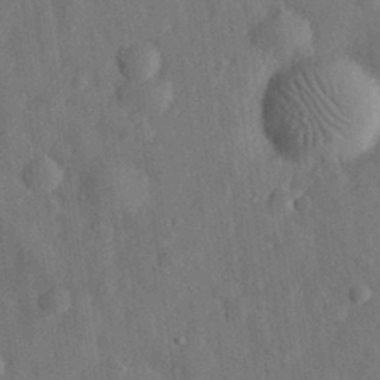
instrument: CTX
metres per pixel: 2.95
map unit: eHh
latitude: 29.9150
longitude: -77.0836
